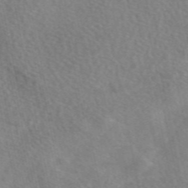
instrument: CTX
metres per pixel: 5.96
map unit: eAb
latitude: 48.5924
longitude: 117.4643
